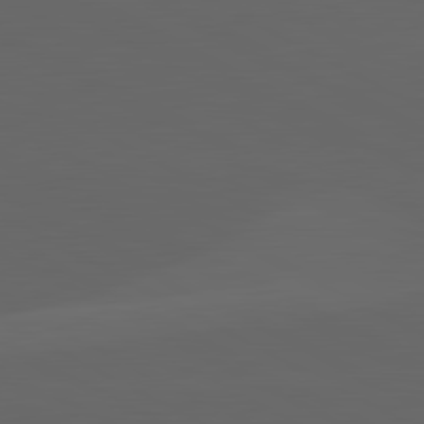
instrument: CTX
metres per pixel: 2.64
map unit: lApd
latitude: 82.0822
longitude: 130.8408
